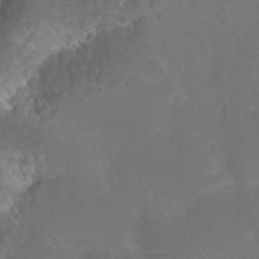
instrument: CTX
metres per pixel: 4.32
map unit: Nhu
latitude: 26.4790
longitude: -54.4034
